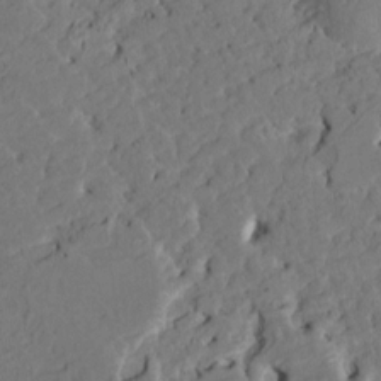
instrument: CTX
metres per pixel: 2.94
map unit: HNhu
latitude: 5.6316
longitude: -5.2537
